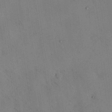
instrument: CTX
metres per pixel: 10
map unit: Nhu
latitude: 28.9702
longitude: -72.1389
